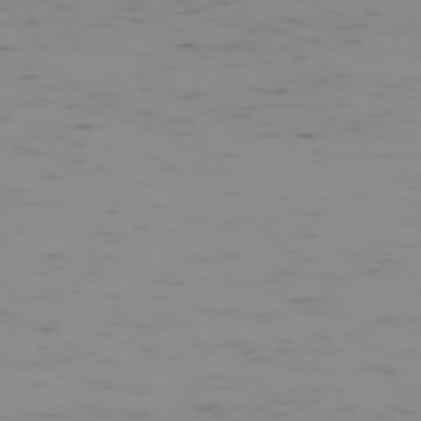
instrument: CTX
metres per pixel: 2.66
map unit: Hpe
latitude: -73.4265
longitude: 6.7463
